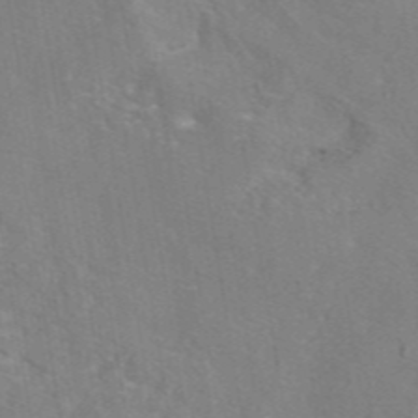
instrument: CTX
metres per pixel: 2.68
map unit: eAb
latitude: 45.7260
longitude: 109.4832
